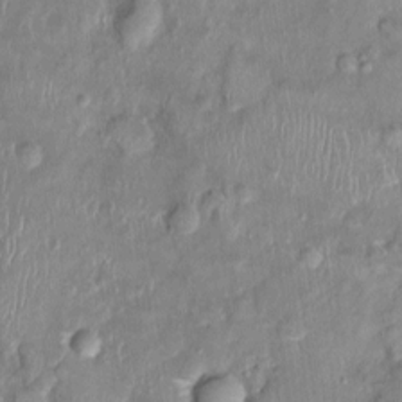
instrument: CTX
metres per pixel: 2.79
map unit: Nhu
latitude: 0.6490
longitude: -15.0648
